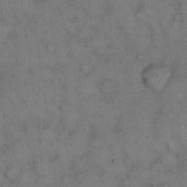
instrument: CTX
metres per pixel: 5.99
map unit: eHh
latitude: 14.7436
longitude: -62.2712
